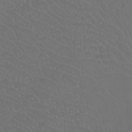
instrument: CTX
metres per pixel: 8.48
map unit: Htu
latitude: -11.4265
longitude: -72.7246
